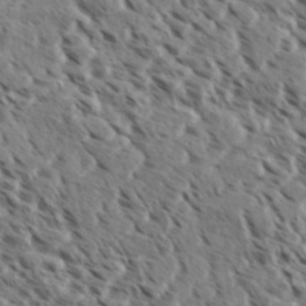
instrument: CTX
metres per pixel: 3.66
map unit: eHh
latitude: 35.6316
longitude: -138.7435
